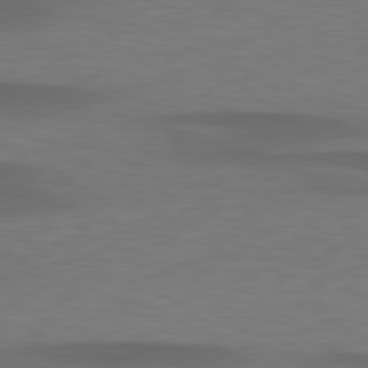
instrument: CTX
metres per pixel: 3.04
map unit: lApd
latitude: 79.4049
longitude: -91.3860
